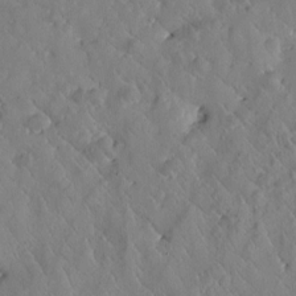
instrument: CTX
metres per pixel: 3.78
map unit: Htu
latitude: 0.2144
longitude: 176.1606
